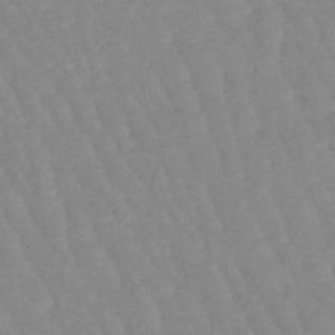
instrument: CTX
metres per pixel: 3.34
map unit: lHb
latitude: -48.1795
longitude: 77.2187
